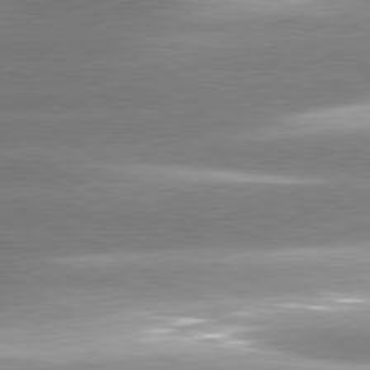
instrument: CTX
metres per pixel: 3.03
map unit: lApd
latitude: 81.0458
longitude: -135.5560
